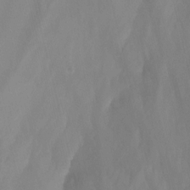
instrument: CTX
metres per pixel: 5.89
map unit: Nhu
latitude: -13.4832
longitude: -65.2915
